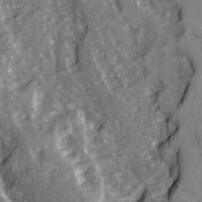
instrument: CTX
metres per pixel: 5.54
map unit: Ave
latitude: 14.7247
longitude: -131.7828
